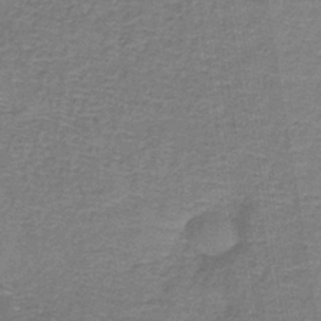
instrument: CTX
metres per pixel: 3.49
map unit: lHb
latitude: -39.5777
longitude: 60.1606
